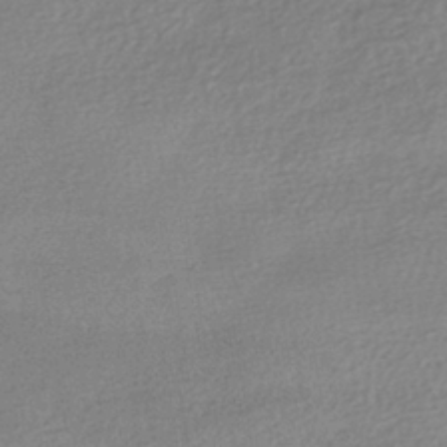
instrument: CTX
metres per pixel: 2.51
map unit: HNhu
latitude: -40.9164
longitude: 96.2740
